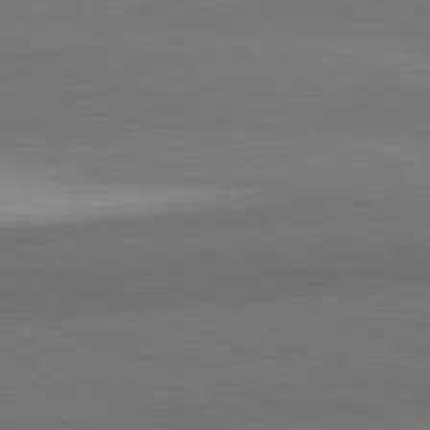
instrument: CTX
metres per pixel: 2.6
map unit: lApd
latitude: 82.4412
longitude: 136.1794
